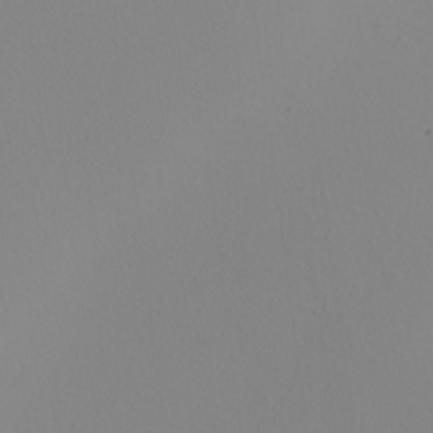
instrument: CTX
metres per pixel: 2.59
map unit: Nhu
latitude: -5.1809
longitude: -95.4049
